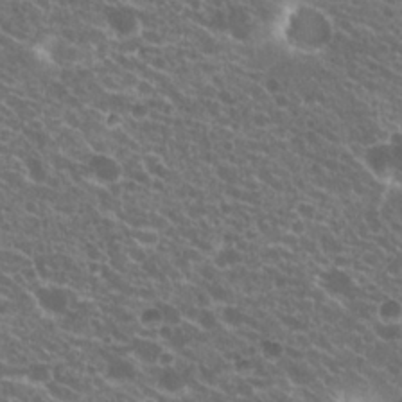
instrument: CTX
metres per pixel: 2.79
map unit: Hto
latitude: 21.1592
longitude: -34.7435
